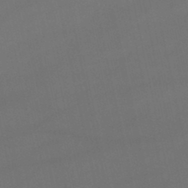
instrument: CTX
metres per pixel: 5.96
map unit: lHb
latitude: -46.4251
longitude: 67.0297
